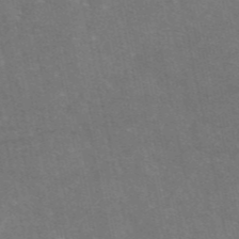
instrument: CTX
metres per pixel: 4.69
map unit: eAb
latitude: 46.3845
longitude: 115.8233
